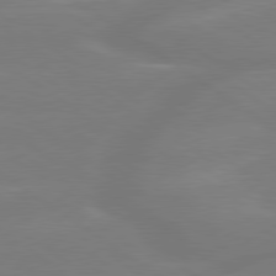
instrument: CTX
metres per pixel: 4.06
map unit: lApd
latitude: 79.4238
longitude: -142.7246
